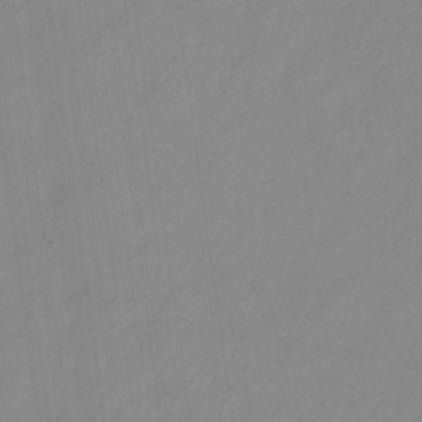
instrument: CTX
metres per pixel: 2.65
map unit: HNb
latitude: -31.5966
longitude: 59.8989
